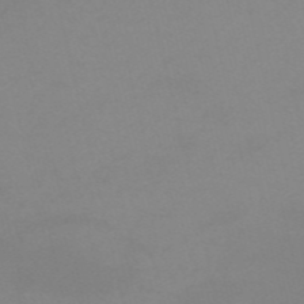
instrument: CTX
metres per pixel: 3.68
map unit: HNb
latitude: -55.6911
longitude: -41.3481
